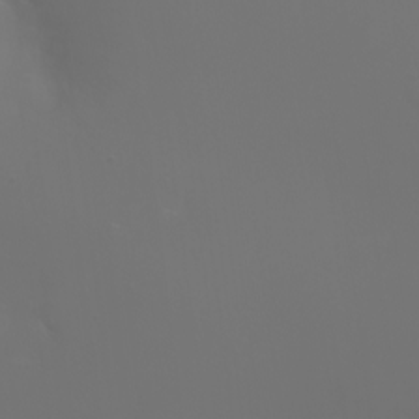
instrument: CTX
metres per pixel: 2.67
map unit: Nhu
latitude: -7.6722
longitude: -73.9151
